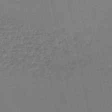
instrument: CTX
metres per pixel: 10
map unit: HNb
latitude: -47.8800
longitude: 58.5195
